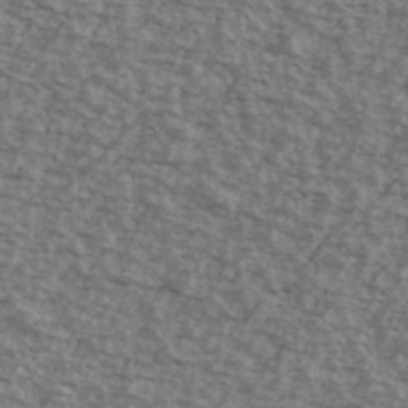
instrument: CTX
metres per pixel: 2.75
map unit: Ave
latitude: 40.6679
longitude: -109.1403
